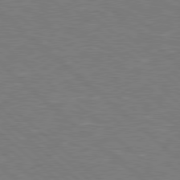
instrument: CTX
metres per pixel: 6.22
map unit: Hpe
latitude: 78.4223
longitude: -152.4601
